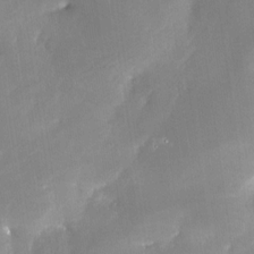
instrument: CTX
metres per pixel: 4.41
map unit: Nhe
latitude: -28.8408
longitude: -110.4412
